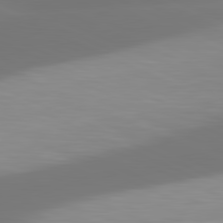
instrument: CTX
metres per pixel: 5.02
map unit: lApd
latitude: 81.4237
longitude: -165.9528
